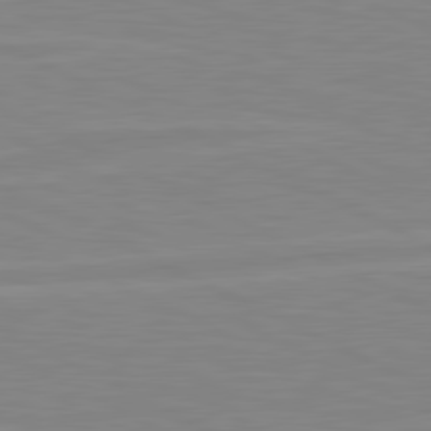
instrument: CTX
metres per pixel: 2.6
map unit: lApd
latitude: 81.2348
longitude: -172.4223
